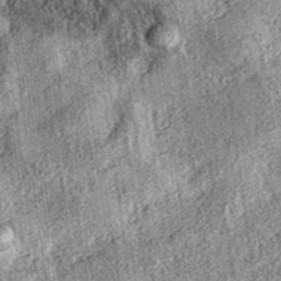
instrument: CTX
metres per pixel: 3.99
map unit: eAb
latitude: 37.3670
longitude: 109.2187
